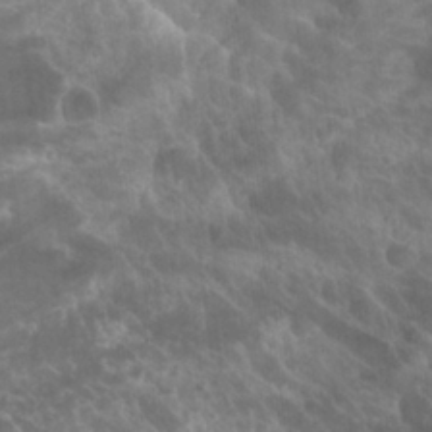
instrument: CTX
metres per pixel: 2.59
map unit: Hto
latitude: 25.5371
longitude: -38.8002
